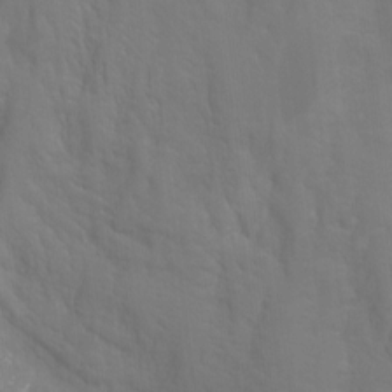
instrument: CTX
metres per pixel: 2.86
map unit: Hto
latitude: -7.5399
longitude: -51.3292
